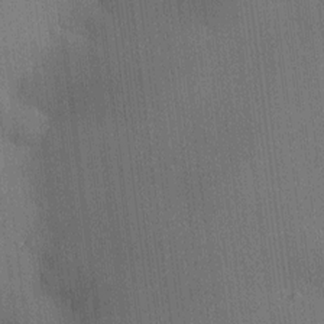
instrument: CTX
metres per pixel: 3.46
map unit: HNhu
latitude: 9.0270
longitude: 15.6344
